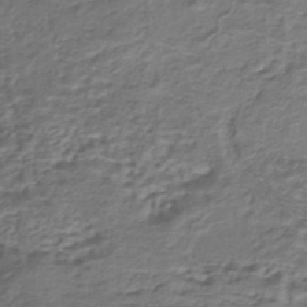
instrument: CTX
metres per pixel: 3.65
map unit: ANa
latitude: -42.7463
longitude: 108.8219
